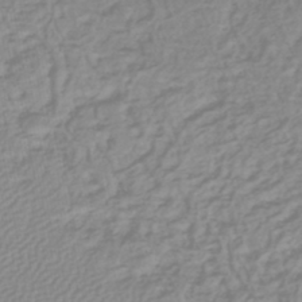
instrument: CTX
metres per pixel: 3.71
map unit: lHb
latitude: -45.2376
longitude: 75.4455
